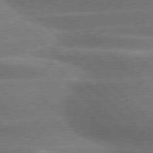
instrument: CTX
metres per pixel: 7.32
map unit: lApd
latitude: 79.2915
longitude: -115.8205
